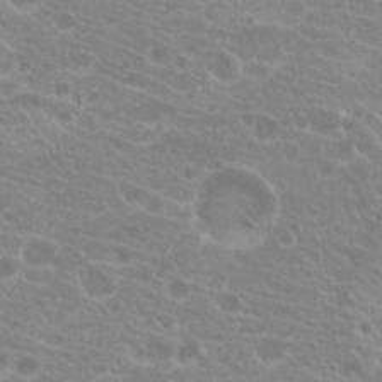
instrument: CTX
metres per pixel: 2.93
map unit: Hto
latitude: 21.1026
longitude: -40.4412
